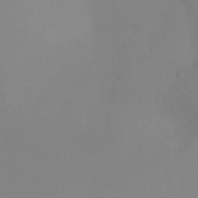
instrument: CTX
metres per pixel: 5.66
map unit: Ht
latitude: -10.8597
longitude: -39.6883
